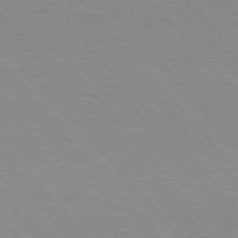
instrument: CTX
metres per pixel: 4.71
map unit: Hpe
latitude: 76.1011
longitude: -126.1578
